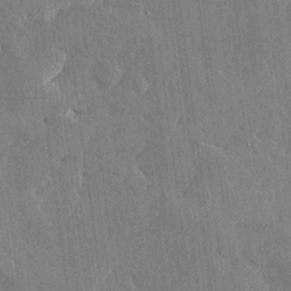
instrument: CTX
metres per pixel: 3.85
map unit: Ave
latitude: 16.5357
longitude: -139.8394
